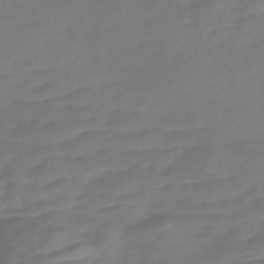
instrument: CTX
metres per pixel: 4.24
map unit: Nve
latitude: -58.1794
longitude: 57.7288
